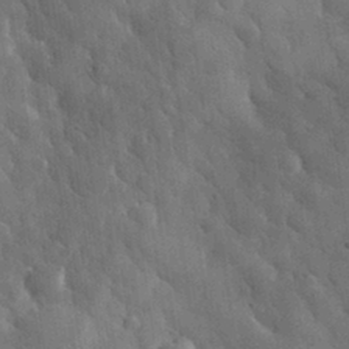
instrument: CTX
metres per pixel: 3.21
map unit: eHh
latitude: 30.5924
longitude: -72.9514
